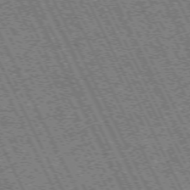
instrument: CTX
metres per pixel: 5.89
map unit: Hpe
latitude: -72.0850
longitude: 13.0109
